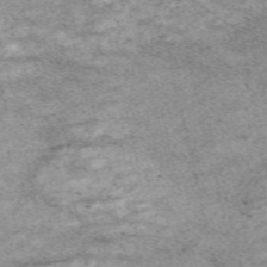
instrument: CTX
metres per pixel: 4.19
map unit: Nve
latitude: -58.6896
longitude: 65.7667
